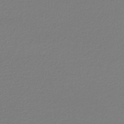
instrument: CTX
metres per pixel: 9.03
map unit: lHb
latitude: -45.1809
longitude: 61.6344
